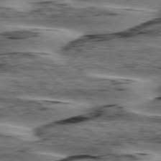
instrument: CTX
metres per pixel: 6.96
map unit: lApd
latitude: 76.5545
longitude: -78.5735
